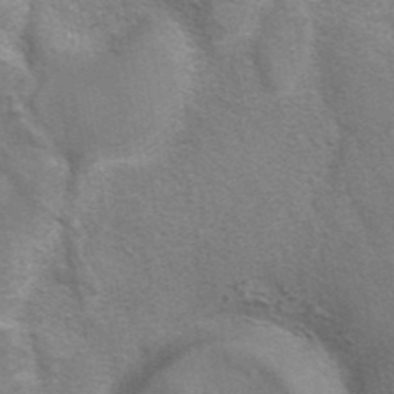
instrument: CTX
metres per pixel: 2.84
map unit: eAb
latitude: 41.5749
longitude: 106.0661
